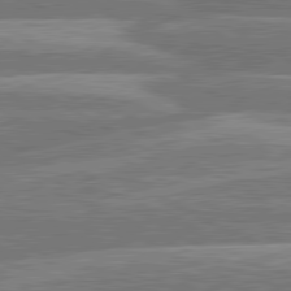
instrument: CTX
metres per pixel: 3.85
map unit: lApd
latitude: 80.6868
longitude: -131.6127
